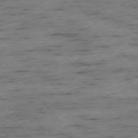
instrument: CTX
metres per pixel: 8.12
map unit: Ap
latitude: -76.0661
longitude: -89.7828
